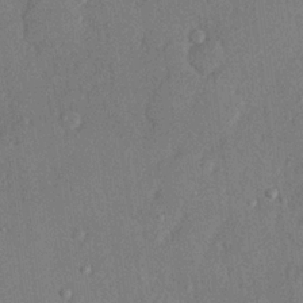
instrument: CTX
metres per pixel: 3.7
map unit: Hve
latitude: 23.2726
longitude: 145.1242
